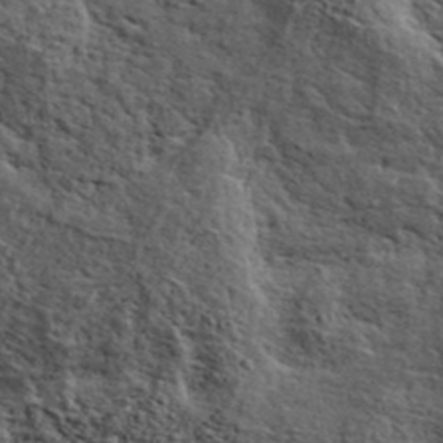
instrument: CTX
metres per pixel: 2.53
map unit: ANa
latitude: 42.1011
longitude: 49.4833
